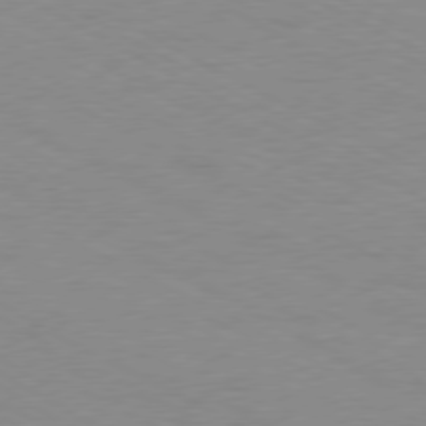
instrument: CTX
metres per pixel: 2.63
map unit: Ap
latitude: -77.6155
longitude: -73.8017
